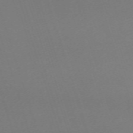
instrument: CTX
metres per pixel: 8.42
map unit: eHh
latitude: -63.4454
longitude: 51.4076
